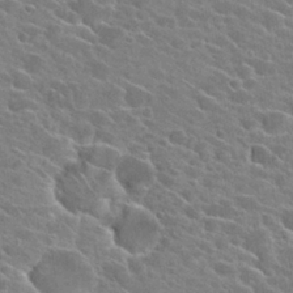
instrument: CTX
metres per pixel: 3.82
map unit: Hto
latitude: 26.0255
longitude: -42.4979
